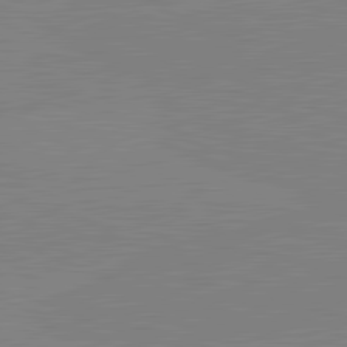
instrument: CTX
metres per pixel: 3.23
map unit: lApd
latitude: 81.9717
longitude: -158.1389
